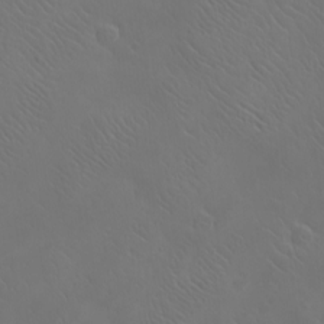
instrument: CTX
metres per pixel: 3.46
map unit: eHh
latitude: -7.9745
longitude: -68.8947
